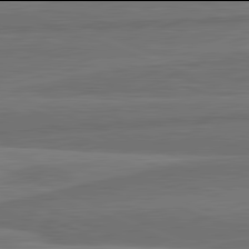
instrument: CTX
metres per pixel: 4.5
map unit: lApd
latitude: 81.9906
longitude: -171.5938
